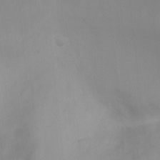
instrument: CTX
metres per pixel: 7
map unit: Ht
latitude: 3.5938
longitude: -28.7246
